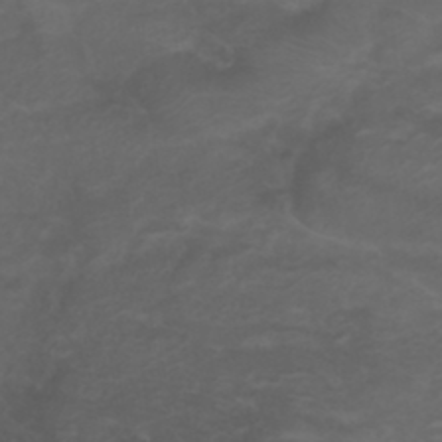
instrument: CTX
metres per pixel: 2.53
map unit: ANa
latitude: 36.2901
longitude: 14.2740
